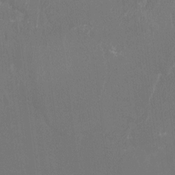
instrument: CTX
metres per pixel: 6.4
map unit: Htu
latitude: -13.6155
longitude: -48.8002
